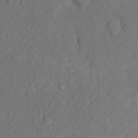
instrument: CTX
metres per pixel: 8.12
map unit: Hto
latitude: 13.8206
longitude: -29.4615
